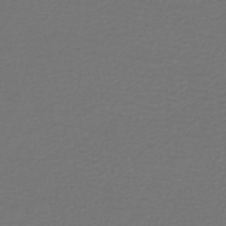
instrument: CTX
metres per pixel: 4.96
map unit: HNhu
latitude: -47.8422
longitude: 96.6330
